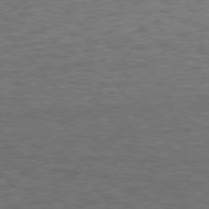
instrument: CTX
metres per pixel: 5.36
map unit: Hpe
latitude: 75.4049
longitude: -136.0444
